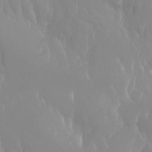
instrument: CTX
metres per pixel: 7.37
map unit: Aa
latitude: -13.4266
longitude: -59.8205
